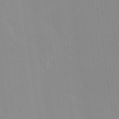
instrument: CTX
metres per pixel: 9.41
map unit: Nhe
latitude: -28.3117
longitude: -110.4601
